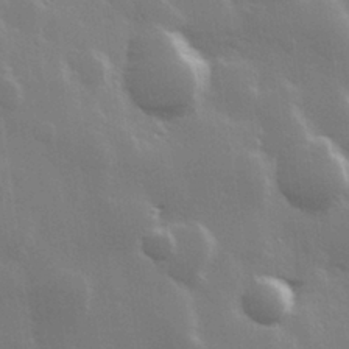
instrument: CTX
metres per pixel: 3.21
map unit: Hve
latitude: 28.2333
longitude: 148.1984
